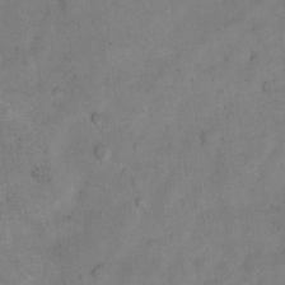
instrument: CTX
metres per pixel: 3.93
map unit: Nhu
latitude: 8.1956
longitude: -23.2348
